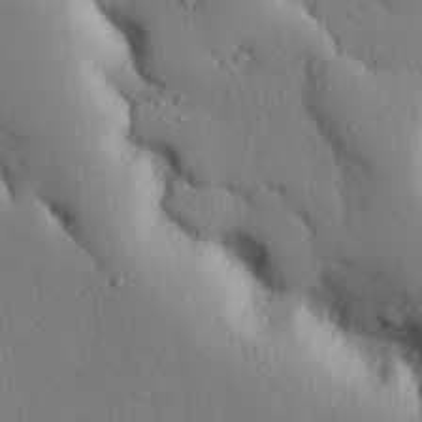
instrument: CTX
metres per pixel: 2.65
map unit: eHh
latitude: 27.9528
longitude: -78.9325
